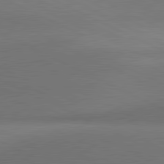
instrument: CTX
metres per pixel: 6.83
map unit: lApd
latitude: 81.4804
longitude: 154.3495
